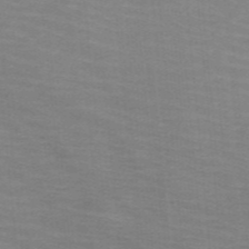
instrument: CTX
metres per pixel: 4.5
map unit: HNb
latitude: -46.5762
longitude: -45.8205
